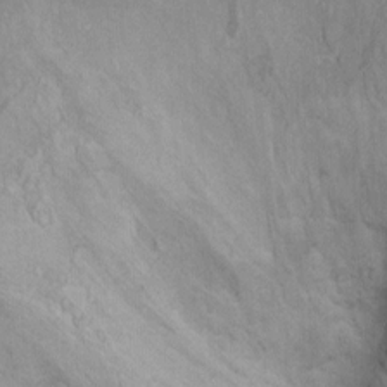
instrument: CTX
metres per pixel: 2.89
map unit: Hto
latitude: 6.5357
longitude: -37.7450
